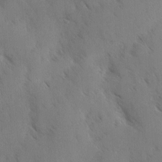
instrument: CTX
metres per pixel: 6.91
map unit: Ave
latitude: -0.7464
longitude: -112.1767
